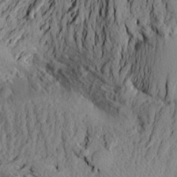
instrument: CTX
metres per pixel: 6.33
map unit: Aa
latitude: 21.2915
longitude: -149.8394
